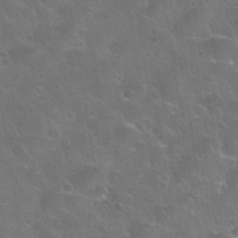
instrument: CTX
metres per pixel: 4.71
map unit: Hto
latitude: 24.3845
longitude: -51.3103
